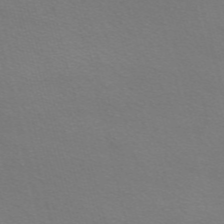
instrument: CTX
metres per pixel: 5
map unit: Nve
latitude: -56.9730
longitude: 63.7288
